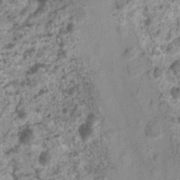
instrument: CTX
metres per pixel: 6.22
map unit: Nhu
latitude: 4.7246
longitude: -18.0444
